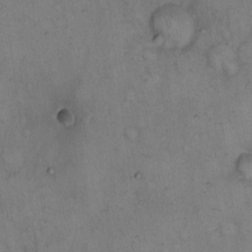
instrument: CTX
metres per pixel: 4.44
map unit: eHh
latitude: 14.8947
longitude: -64.0444
